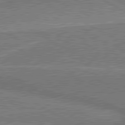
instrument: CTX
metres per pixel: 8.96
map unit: lApd
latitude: 80.6301
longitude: 141.1998
